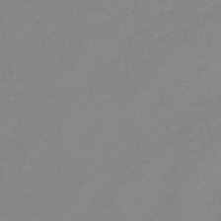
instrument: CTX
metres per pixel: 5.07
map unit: eHb
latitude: -44.4818
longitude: 88.2739
